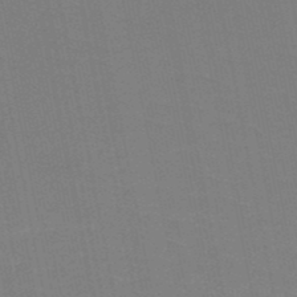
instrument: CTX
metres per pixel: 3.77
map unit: HNb
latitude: -50.2550
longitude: -49.2159
